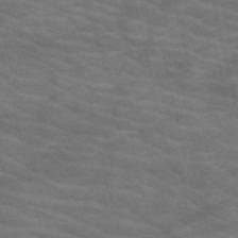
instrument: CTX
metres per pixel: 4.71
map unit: HNb
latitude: -53.4076
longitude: -44.4790
